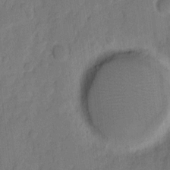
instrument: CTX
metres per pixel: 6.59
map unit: eHh
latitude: 8.0444
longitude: -65.5560
